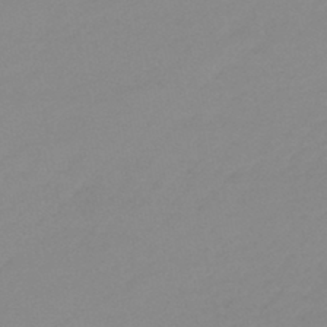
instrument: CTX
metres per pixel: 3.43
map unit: lHb
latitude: -44.4062
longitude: 63.5399
